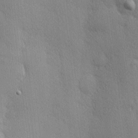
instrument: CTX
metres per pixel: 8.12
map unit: Nhu
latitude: 2.1389
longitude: -74.9514
